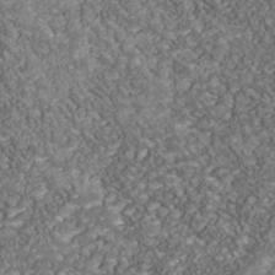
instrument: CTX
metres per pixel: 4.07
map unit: Nhu
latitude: -39.1809
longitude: -83.5182
